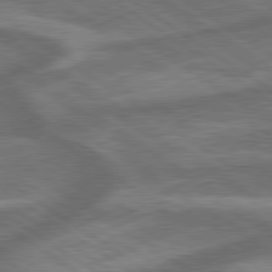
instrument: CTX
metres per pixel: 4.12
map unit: lApd
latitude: 79.5371
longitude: -171.8961
